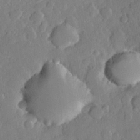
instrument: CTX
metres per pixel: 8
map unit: Hve
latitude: 25.8772
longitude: 150.7652
